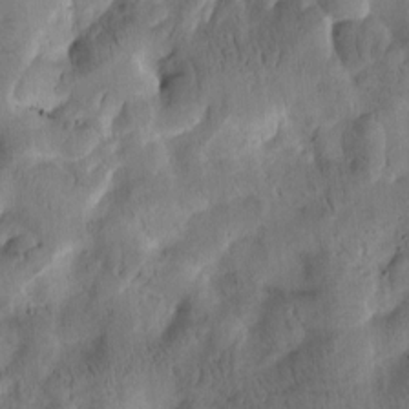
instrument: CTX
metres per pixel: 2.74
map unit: Htu
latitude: -1.2376
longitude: 170.4818
